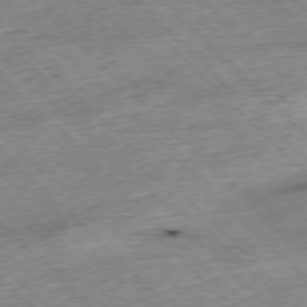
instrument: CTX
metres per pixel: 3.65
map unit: Hpe
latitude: -77.1998
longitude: -15.3293
